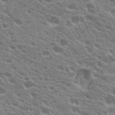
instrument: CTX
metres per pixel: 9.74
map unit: Hto
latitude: 20.0255
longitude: -34.6301
